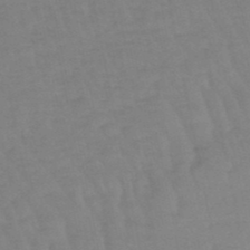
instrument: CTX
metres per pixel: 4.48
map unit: eHb
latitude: -49.3321
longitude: 77.0675
